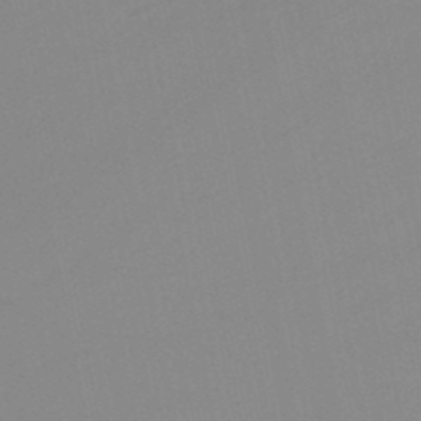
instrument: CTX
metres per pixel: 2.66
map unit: lHb
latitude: -48.4818
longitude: 80.7086
